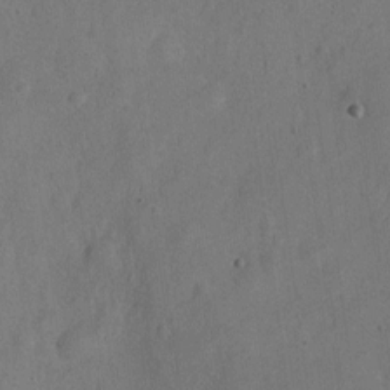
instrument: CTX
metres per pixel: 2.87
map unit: Nve
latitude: -25.5021
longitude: 107.2376
